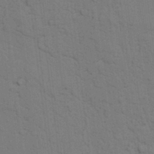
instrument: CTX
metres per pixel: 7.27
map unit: lAvf
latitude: 25.7827
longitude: -111.7828
